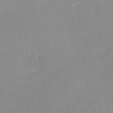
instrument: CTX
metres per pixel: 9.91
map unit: lHvf
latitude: -12.6708
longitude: -102.5168
